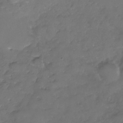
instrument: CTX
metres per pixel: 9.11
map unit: Nhe
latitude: -33.0298
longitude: -93.3103
